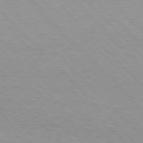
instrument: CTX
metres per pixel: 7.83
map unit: Hpe
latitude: 76.8947
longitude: -152.7624
